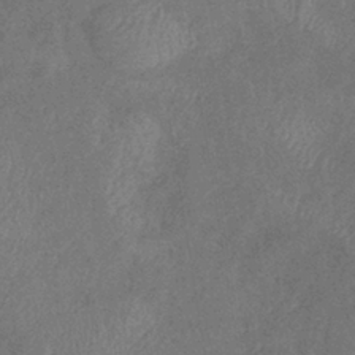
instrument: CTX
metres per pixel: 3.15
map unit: eHb
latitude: -38.8786
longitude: 77.1053
